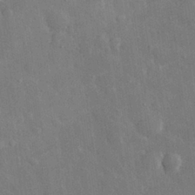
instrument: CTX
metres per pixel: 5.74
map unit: eHh
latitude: 28.8569
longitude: -78.8002
